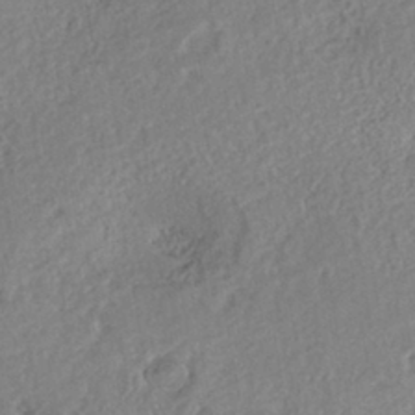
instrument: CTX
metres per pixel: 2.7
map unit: eHh
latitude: -42.8974
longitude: 121.4643
